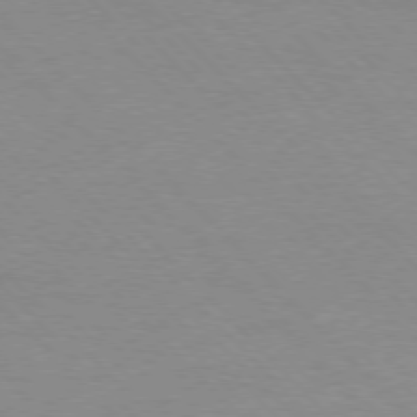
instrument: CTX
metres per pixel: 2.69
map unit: Ap
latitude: -77.7100
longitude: -87.7260
